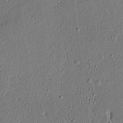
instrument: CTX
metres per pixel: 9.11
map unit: lAvf
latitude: 16.8002
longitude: -126.5357
